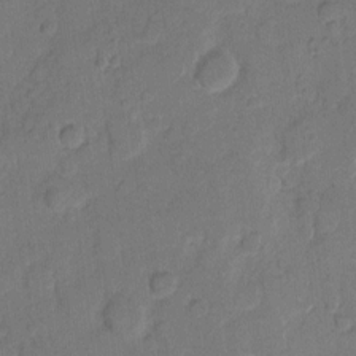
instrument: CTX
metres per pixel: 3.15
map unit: eHh
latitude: 9.0081
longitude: -64.3467
